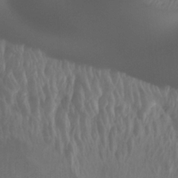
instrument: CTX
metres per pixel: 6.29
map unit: Nhu
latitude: -8.9542
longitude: -77.8961
